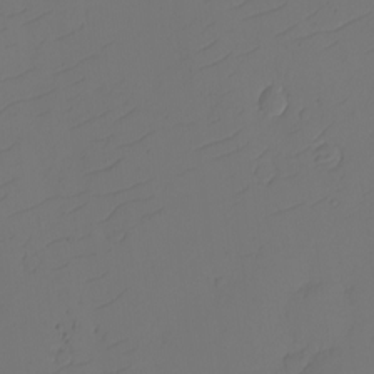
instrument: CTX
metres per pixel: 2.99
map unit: eHh
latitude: -2.4817
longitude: -74.2334
